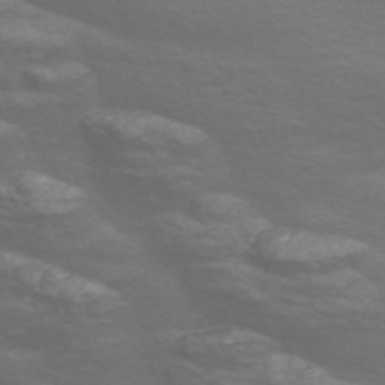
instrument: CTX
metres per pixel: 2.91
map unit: Nve
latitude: -56.8030
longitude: 54.1606
